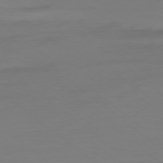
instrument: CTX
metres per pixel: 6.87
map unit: Ap
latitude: -78.6896
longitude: -76.6301
